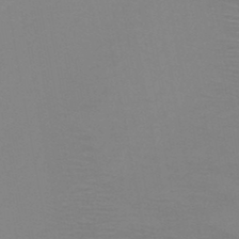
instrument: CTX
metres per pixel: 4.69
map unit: HNb
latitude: -48.3118
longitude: -44.7246
